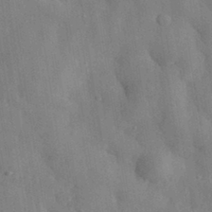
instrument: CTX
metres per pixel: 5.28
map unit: eHh
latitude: 30.7813
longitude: -76.7246
